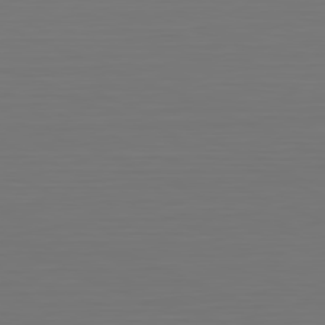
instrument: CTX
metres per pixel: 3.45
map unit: Hpe
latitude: -81.6911
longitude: 7.2376
